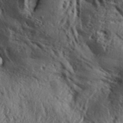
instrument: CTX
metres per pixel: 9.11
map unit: Aa
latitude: 32.3089
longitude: -136.6302
